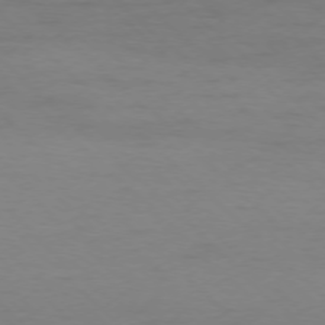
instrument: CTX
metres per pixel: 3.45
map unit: Ap
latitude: -76.4062
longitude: -77.5182
